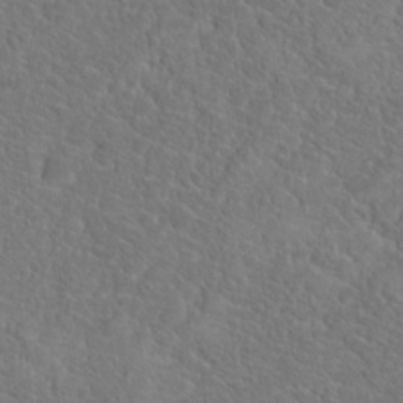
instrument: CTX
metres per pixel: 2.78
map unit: Hto
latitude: 18.9702
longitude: -37.2915
